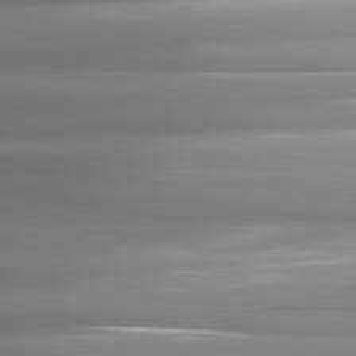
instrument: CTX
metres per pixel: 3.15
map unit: lApd
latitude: 81.6883
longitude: -142.6491
